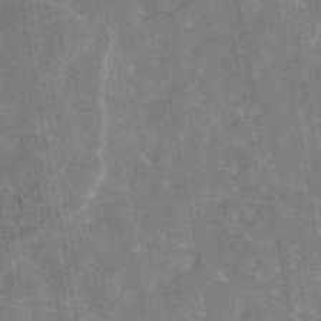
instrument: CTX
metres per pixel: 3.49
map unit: eAb
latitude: 44.8569
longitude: 114.3495
